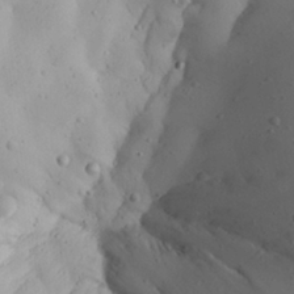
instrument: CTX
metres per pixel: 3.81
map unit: Aa
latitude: 26.8002
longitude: -128.5923
